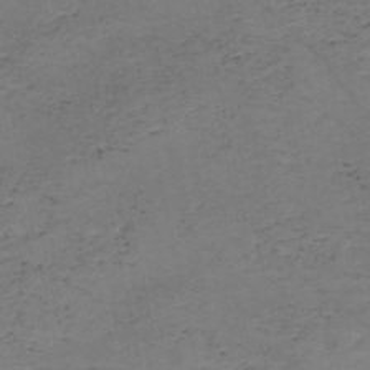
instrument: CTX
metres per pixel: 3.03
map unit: HNb
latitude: -50.8975
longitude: -51.7449
